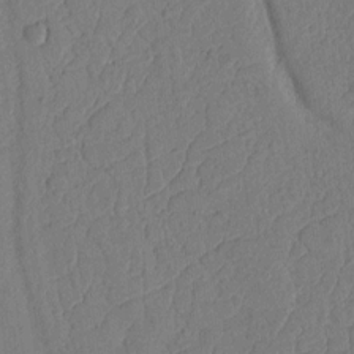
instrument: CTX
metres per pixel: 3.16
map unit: Ht
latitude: 9.3671
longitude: -78.6680
